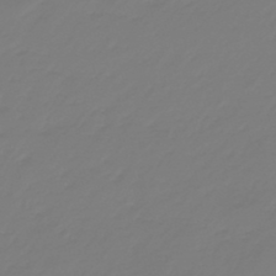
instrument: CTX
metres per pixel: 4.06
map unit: eHb
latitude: -46.3684
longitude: 82.6518
